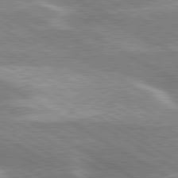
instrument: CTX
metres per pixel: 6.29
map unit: lApd
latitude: 80.0444
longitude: -120.7813
